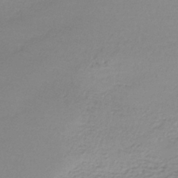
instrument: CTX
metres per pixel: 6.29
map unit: lHb
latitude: -41.6533
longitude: 70.8408
